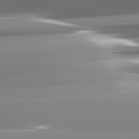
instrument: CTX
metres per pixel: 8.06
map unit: lApd
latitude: 81.9528
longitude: -136.4034
